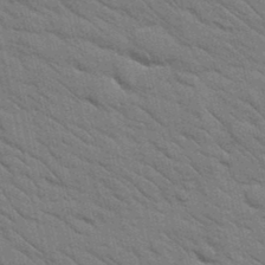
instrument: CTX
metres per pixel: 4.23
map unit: Nhu
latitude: 24.1955
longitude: -73.6694
